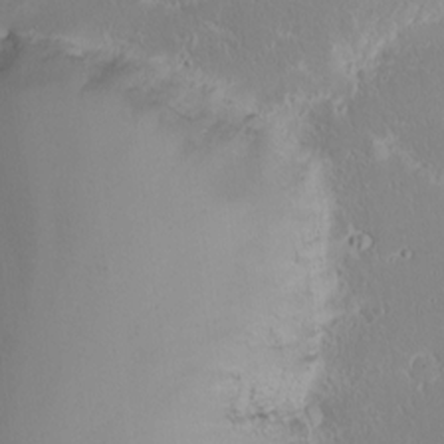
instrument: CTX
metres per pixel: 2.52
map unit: Nhu
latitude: -7.6911
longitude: -71.1214
